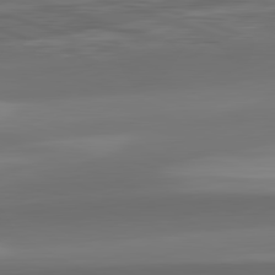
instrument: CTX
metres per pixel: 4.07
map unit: lApd
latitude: 82.2522
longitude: -163.2915
